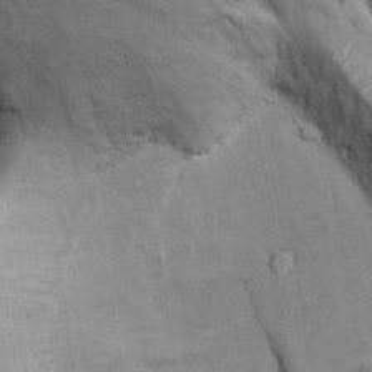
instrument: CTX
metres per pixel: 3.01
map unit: Ht
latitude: -3.0864
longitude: -13.5938
